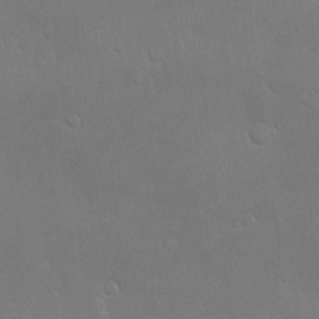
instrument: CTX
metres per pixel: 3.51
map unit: Nve
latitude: -10.1228
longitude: 173.6722
